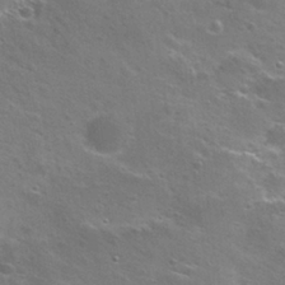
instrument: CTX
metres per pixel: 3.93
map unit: Nhu
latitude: 26.3845
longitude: -50.3089
